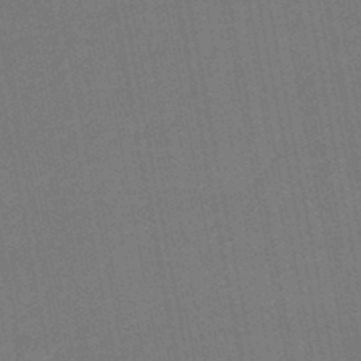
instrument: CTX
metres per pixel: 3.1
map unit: eHb
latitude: -48.1795
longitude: 89.0675
